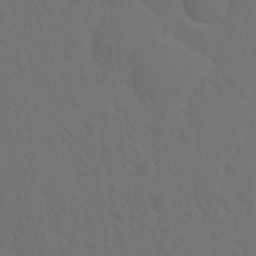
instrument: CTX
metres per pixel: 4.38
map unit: Hto
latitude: 19.4615
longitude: -39.9339
